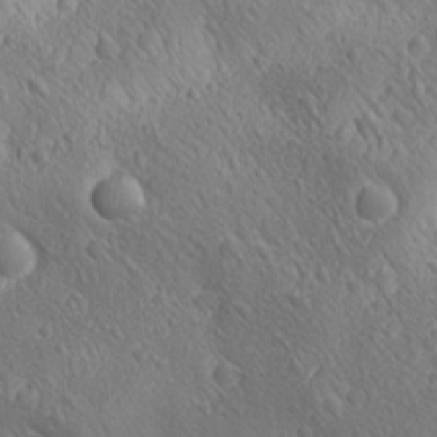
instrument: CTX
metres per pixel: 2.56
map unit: Ave
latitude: 21.4049
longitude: -137.6316
